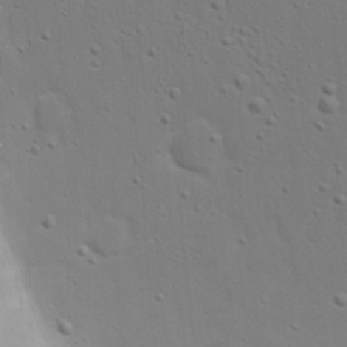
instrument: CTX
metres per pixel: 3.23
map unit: eHh
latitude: 19.3481
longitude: -72.9892
